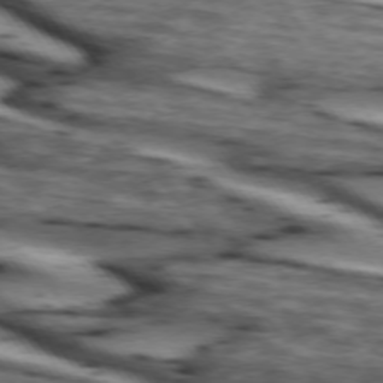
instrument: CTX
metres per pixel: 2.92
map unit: lApd
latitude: 74.2900
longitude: -72.3657
